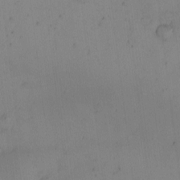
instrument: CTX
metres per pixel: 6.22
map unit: eHh
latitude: -2.0661
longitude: -73.8395
